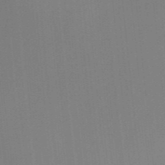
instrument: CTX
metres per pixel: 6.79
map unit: HNb
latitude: -44.8219
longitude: -43.2915
